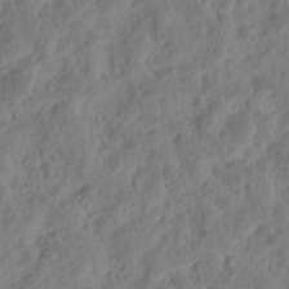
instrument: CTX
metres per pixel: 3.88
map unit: eHh
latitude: 9.8772
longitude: -74.2334
